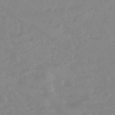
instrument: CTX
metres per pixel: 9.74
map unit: eHb
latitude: -44.9542
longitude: 84.4251
